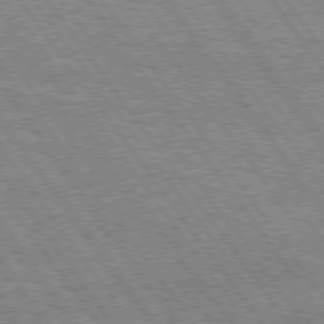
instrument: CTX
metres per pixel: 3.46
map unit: Hpe
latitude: 74.1389
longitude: -139.4426
